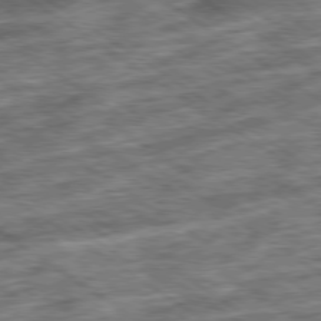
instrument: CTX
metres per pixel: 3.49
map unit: Ap
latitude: -79.5588
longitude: -49.8583
